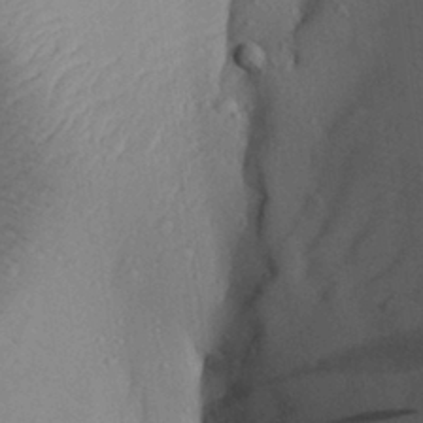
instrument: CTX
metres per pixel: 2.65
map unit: Aa
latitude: 30.0444
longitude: -135.4426
